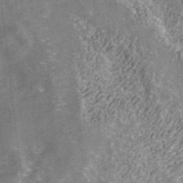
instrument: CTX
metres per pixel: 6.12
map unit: ANa
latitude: 42.5924
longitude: 26.6518
